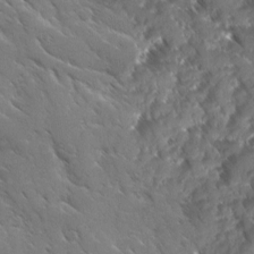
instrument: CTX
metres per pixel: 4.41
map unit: Ave
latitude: 10.5168
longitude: -103.1970
